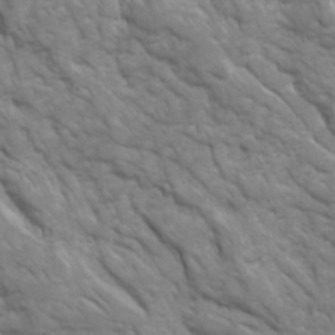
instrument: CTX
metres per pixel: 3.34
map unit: Ave
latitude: 16.6679
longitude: -131.7639
